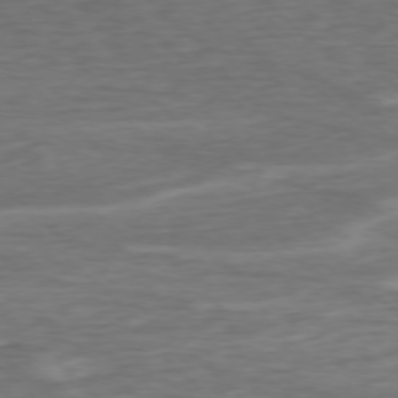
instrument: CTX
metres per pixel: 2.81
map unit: Ap
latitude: -76.6707
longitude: -77.7449
